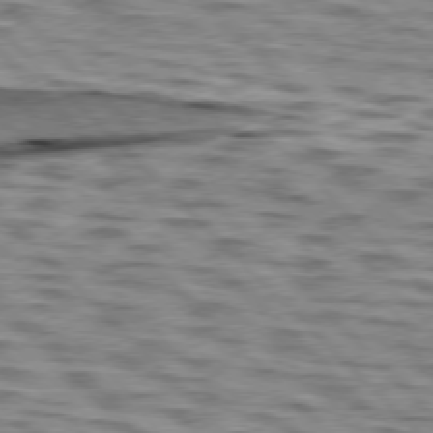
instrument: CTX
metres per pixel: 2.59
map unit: lApd
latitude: 76.8947
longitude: -71.0080
